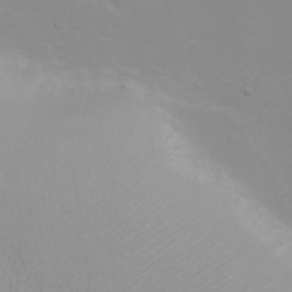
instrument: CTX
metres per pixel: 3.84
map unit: Nhu
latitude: -4.5196
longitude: -74.1011
